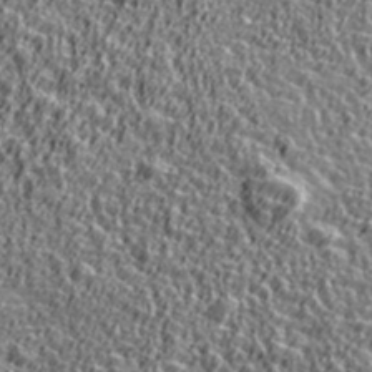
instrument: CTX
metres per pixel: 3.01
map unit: Ave
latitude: 41.8583
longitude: -112.4979
